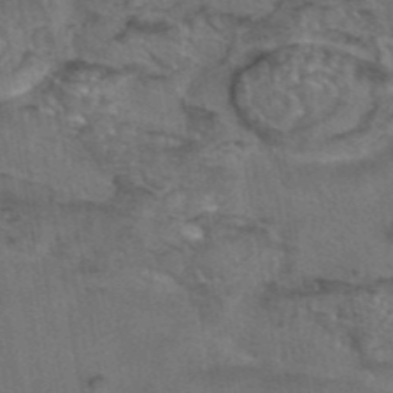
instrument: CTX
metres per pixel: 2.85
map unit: eAb
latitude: 43.1781
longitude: 104.4818
